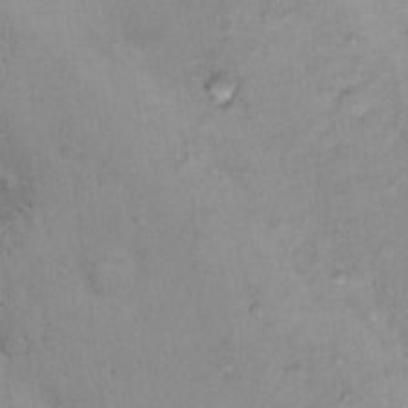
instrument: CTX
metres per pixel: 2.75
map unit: Nhu
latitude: 16.3089
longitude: -32.9892
